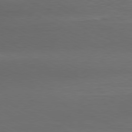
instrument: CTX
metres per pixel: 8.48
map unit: Hpe
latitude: -80.6897
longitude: 19.2565
